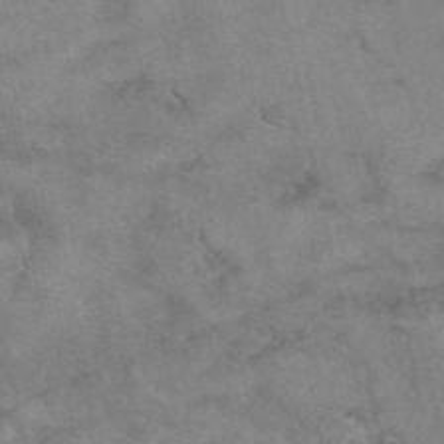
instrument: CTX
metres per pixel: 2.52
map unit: eAb
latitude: 48.9514
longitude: 121.9745
